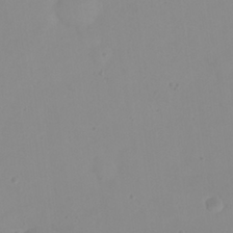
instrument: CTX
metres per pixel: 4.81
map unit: eHh
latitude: 23.8205
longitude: -64.9136
